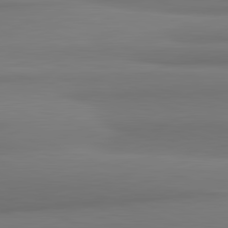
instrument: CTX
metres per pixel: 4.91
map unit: lApd
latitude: 82.1766
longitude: 169.8989
